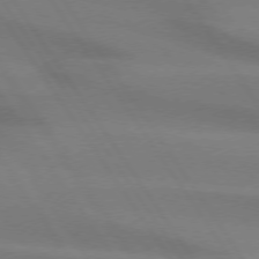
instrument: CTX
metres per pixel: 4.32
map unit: lApd
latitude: 74.1956
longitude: -63.1215
